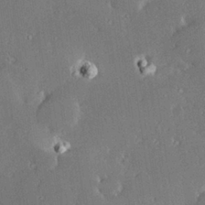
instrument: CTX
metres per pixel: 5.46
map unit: Hve
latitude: 28.1200
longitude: -93.4993
